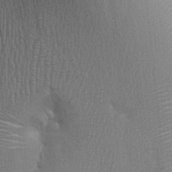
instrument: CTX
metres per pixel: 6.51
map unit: Ht
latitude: -1.8423
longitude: -14.8002
